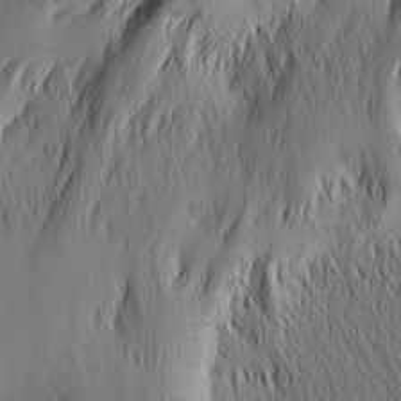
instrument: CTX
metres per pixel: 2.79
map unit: Nhu
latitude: -5.1809
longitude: -150.5168
